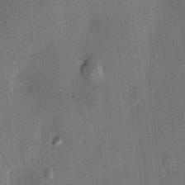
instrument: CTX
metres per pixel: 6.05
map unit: HNhu
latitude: 12.4223
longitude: 9.4076
